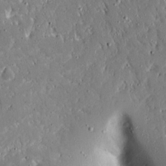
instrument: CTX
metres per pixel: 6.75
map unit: Ave
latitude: 16.6302
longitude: -140.8191
